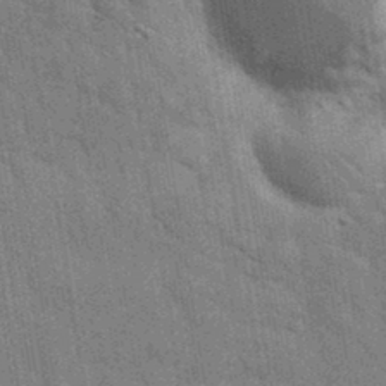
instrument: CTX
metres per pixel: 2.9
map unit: eHh
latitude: 36.6302
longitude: -66.0255
